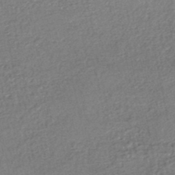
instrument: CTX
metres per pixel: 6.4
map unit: HNhu
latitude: -47.6344
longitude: 102.1984
